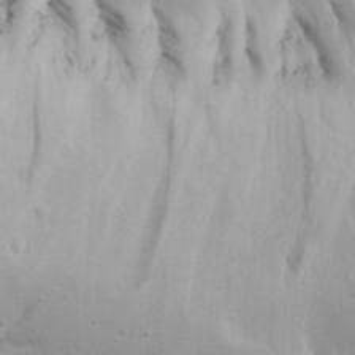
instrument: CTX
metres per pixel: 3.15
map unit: Aa
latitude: 17.6127
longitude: -125.7260
